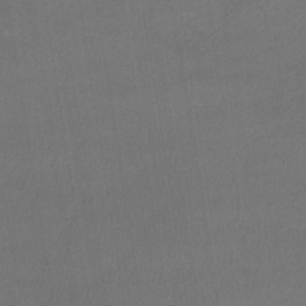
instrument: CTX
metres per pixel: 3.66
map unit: lHb
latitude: -34.5196
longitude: 64.8408
